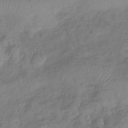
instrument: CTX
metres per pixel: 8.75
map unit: lHb
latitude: -41.6722
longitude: 80.5385
